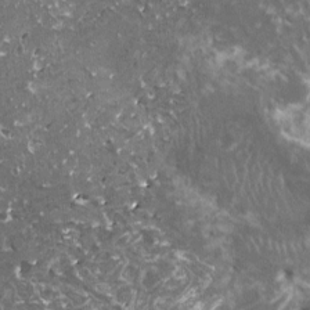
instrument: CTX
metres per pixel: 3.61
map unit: HNhu
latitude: 0.7057
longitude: 6.6707
